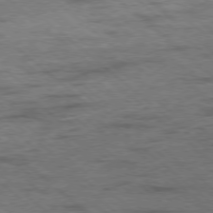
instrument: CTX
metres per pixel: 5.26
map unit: Ap
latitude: -78.5195
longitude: -50.3656
